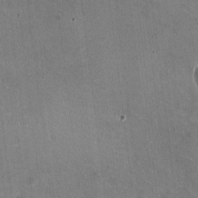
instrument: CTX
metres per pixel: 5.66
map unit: HNhu
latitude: -0.5385
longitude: -2.0255
